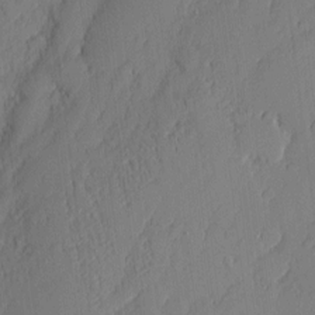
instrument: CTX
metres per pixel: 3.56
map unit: eHh
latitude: 3.9339
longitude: -76.2711
